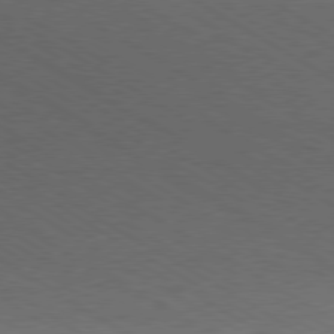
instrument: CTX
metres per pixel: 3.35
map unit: Hpe
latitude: -80.8219
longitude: 16.5385
